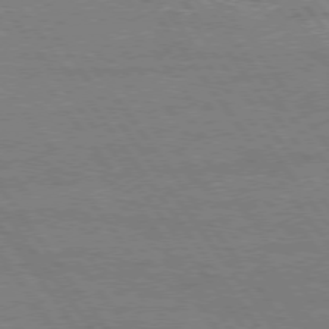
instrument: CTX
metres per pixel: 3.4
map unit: Hpe
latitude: 75.1214
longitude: -144.4223
